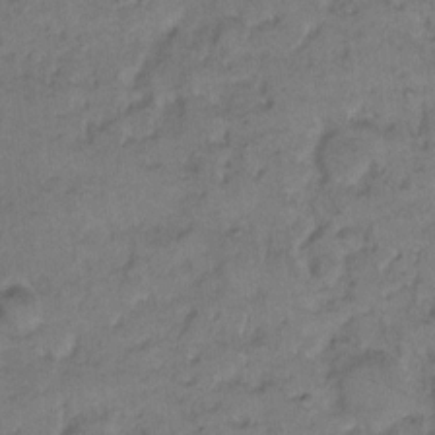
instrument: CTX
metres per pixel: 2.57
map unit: eHh
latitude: 8.6491
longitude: -64.0255
